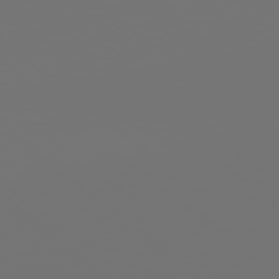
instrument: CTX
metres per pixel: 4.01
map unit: Hpe
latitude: 77.4804
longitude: -177.7449
